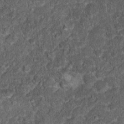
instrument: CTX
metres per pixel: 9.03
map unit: Hto
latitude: 15.5183
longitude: -34.5168
